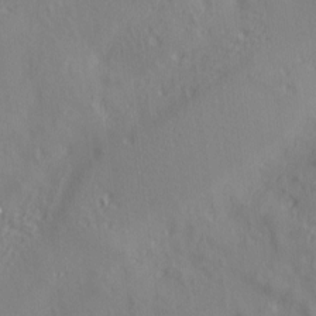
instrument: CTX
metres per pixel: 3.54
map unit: lAa
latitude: 5.4993
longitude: -114.4034
